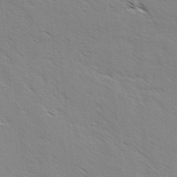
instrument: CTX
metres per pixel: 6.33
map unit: lAvf
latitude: 4.4601
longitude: -105.1592
